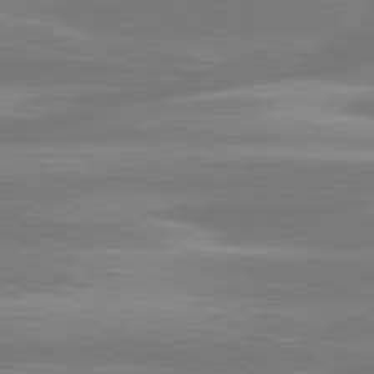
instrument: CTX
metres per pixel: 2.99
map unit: lApd
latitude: 81.1025
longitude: -131.7261
